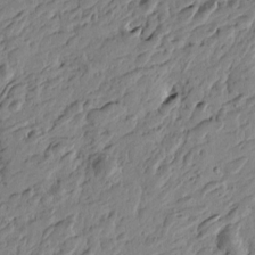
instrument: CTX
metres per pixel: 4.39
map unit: Htu
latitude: -4.0850
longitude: -179.0270
